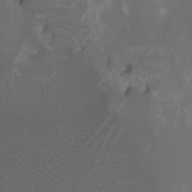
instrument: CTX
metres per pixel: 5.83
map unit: Nhu
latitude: -4.6329
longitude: -72.9514
